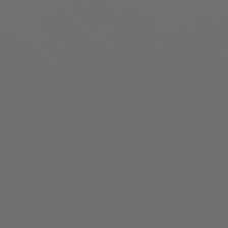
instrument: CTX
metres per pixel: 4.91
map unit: Ap
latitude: -78.6518
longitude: -69.0081
